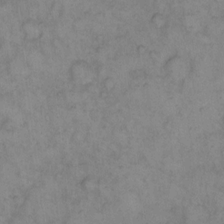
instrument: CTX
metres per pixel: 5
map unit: eHh
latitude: 12.9325
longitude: -63.7828
